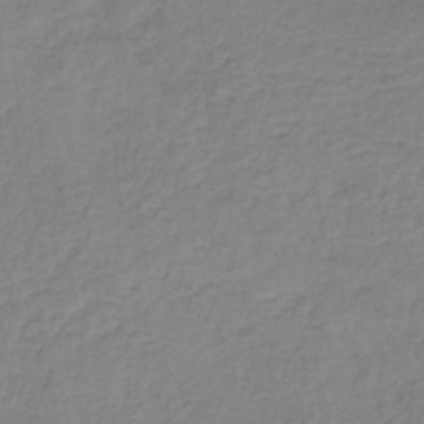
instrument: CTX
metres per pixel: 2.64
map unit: lHb
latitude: -36.8597
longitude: 61.3321
